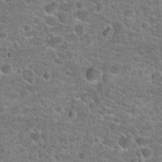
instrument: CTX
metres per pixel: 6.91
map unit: Hto
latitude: 21.0459
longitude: -44.0444
